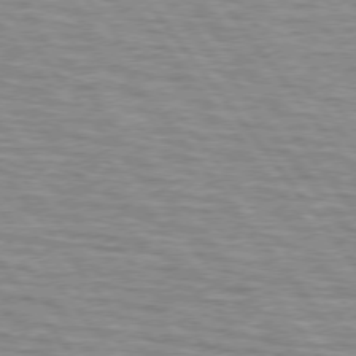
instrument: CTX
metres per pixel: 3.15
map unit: lApd
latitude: 75.4238
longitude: -75.8017
